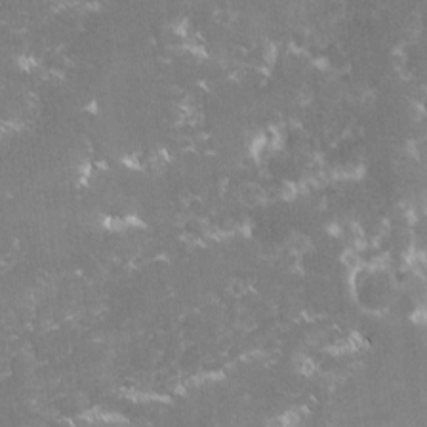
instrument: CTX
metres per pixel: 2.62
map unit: lHvf
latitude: -15.7100
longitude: -100.9892
